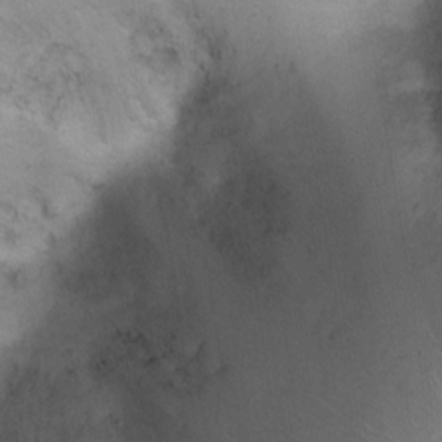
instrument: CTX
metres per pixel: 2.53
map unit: Ht
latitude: 0.3656
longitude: -45.5938
